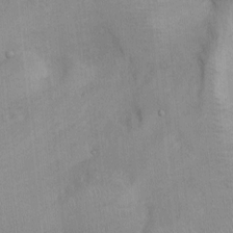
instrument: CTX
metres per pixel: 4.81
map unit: Ht
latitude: -2.5573
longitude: -14.6869
